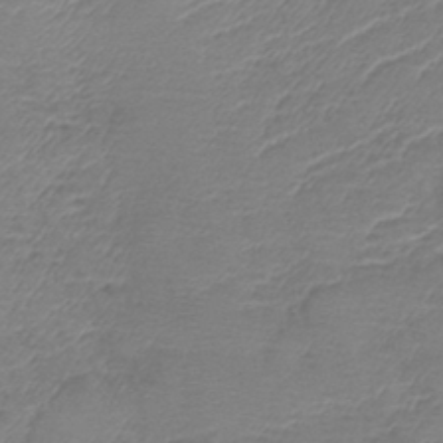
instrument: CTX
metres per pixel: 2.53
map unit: lHb
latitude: -42.2739
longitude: 78.6707
